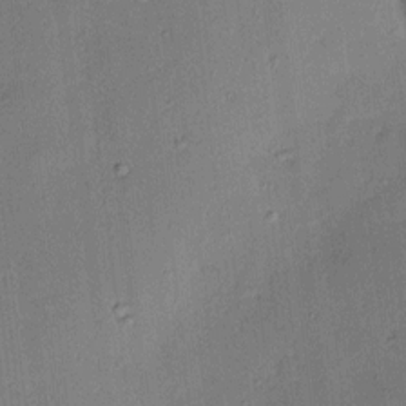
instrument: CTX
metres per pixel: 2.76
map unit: HNhu
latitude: 6.5735
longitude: 15.4077
